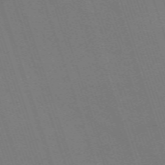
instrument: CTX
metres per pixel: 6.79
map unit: eHh
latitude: -63.5210
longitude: 51.3132
